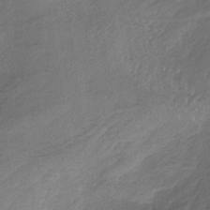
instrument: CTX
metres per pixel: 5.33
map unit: lHb
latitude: -38.0283
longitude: 72.6707
